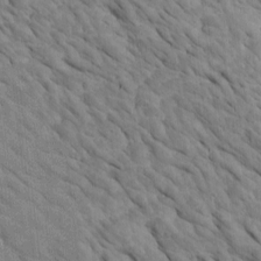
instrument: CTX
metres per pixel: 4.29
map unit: Htu
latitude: 1.7071
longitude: 143.5777
